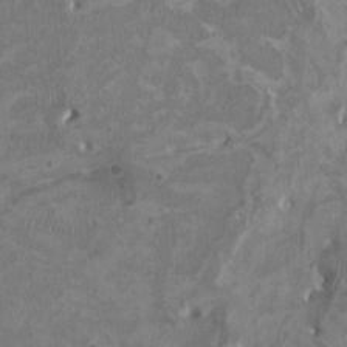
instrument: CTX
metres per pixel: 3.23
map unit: HNhu
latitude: 2.7057
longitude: -3.6505
